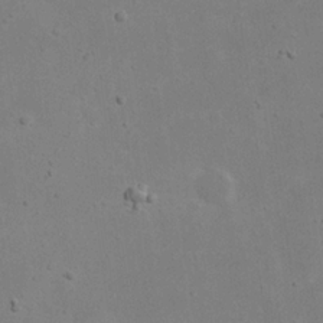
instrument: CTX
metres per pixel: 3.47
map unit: eHh
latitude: 20.7435
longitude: -71.7261
